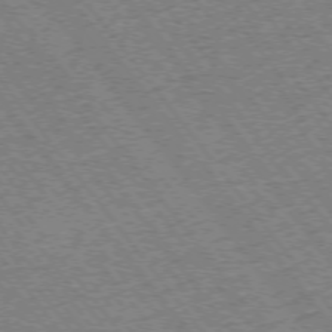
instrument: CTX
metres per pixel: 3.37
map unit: Ap
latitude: -75.4833
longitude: -87.7072
